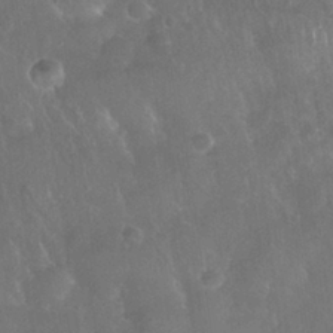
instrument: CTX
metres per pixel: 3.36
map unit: Nhu
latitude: 27.9150
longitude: -65.7261
